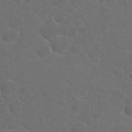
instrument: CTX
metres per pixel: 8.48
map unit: Hto
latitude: 19.0647
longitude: -36.4412
